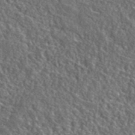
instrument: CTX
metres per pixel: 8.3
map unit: lHvf
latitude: 40.9324
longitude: -89.5749
